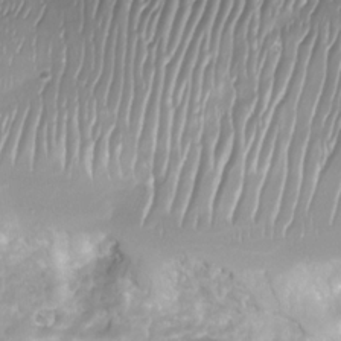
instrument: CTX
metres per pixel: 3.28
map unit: Nhu
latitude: -27.7288
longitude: -59.6694
